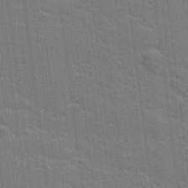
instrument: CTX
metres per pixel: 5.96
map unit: lHvf
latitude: 27.0081
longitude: 141.2565
